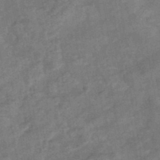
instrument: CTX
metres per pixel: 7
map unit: eHb
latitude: -43.1620
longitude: 82.3495
